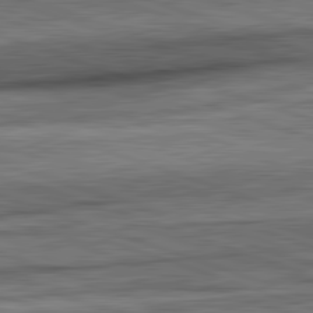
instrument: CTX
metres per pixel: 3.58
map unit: lApd
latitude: 82.3278
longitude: -163.5183
